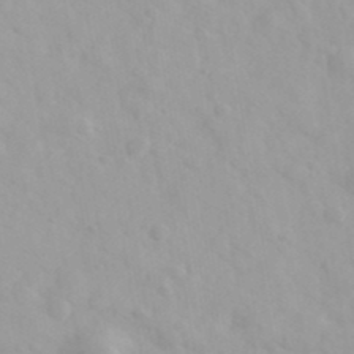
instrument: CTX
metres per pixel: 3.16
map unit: Ave
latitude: 39.7261
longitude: -106.6679
